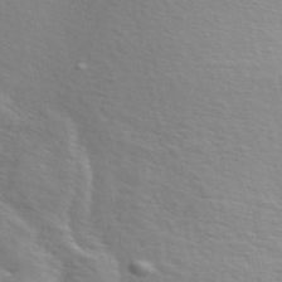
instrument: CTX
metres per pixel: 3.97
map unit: ANa
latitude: 49.4048
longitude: -76.2333
